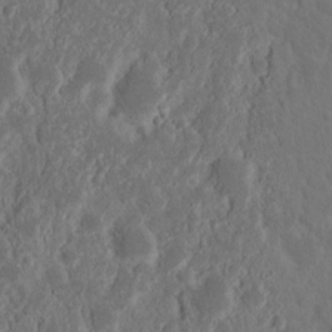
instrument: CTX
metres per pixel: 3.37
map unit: Nhu
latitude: 14.6491
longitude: -73.5938
